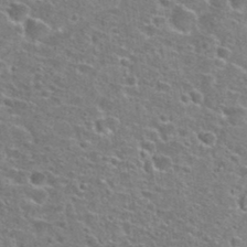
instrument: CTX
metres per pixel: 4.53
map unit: Hto
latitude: 24.4790
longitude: -47.2537
